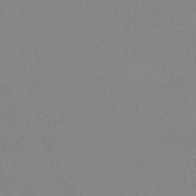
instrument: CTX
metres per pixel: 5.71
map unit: eHh
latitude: -61.6722
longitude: 52.2550
